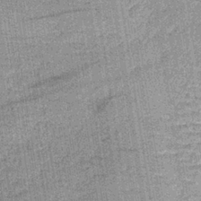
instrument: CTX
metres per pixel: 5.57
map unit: lHb
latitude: -36.1983
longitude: 64.0850
